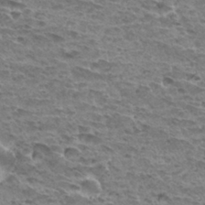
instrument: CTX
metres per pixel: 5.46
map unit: Hto
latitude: 32.4412
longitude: -40.1199
